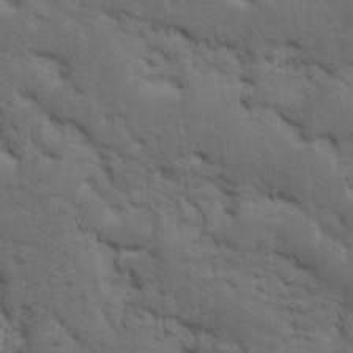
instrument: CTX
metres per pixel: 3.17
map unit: Ave
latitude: 10.8380
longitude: -103.8772
